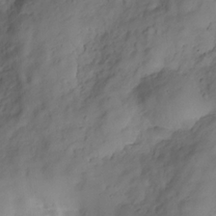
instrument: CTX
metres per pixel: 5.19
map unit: Hve
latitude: -29.4077
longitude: 93.3321
